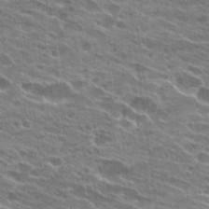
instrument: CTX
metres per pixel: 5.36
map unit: Hto
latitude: 24.4601
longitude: -42.3656
